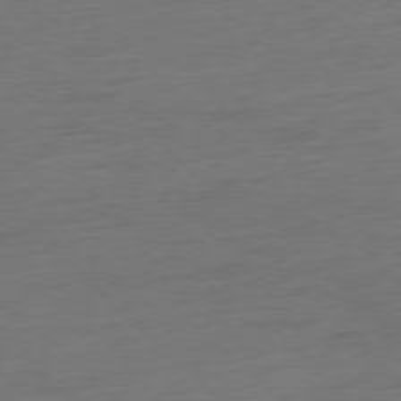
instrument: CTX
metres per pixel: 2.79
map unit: Hpe
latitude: -77.5021
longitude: -13.0837
